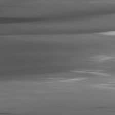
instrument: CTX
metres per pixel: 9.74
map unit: lApd
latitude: 82.3656
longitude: -144.1011
